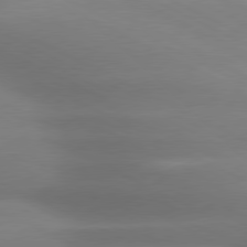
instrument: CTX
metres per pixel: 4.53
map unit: lApd
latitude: 79.6505
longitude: -120.9325
